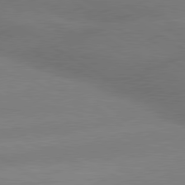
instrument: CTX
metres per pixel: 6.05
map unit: lApd
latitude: 80.1578
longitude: -148.9136
